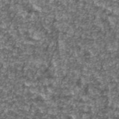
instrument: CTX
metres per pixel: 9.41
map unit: Ave
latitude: 41.7449
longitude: -114.1010
